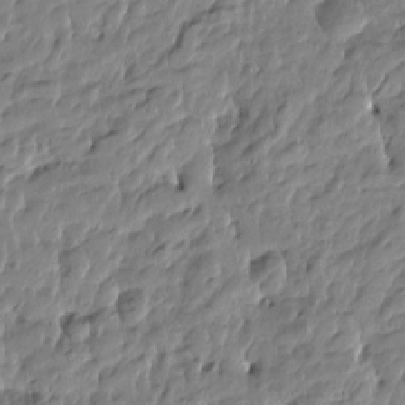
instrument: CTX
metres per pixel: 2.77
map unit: Htu
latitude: -4.6896
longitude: 177.2565
